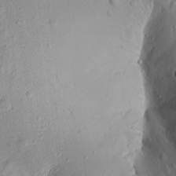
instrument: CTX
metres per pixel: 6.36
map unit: Aa
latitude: 15.6505
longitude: -146.0822
